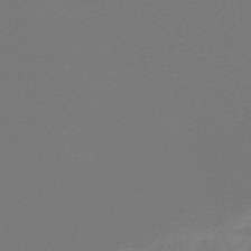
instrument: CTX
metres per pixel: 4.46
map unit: lHb
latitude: -47.8800
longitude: 65.8800
